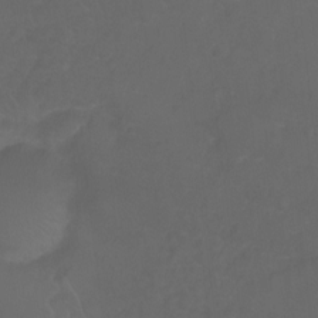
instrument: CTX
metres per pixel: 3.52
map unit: Ht
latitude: -9.6722
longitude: -35.6127
